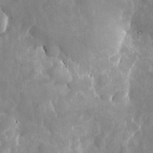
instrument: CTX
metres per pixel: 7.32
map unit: eHh
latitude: 8.3656
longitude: -71.8961
